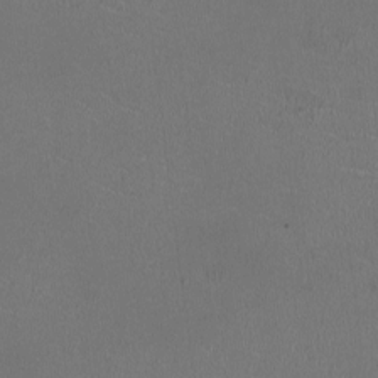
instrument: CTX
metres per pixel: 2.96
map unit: HNhu
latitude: -2.8407
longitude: -1.8583
